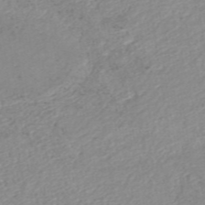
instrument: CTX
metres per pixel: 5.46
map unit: HNhu
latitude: -48.5763
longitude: 30.8030
